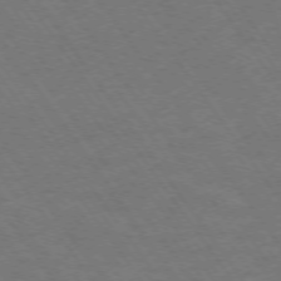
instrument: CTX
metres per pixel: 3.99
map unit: Ap
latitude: -75.1432
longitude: -70.6490
